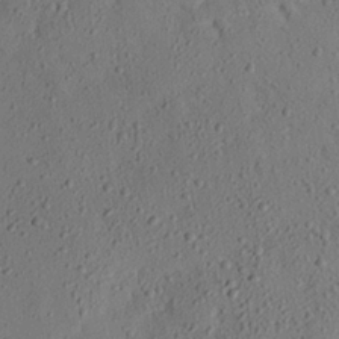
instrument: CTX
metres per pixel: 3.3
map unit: eHh
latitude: 25.7260
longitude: -79.3671
